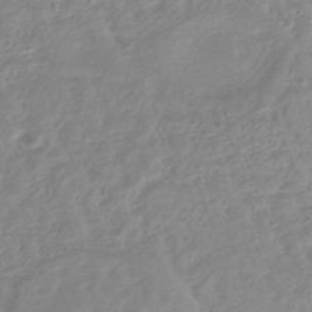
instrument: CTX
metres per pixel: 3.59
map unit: HNhu
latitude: -42.0283
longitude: 91.0298
